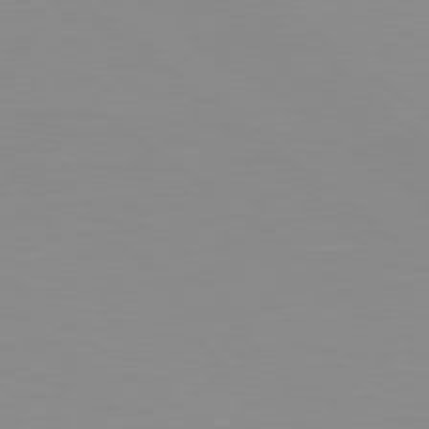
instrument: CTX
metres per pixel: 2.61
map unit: Hpe
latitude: 78.1578
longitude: -142.0822
